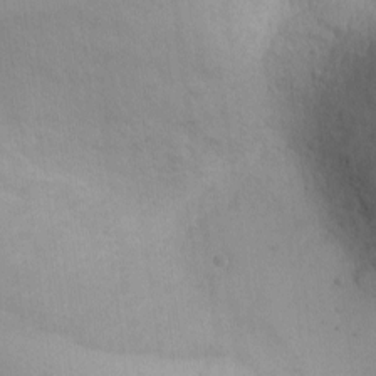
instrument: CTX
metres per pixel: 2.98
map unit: eHh
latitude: -5.8044
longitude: -80.4979
